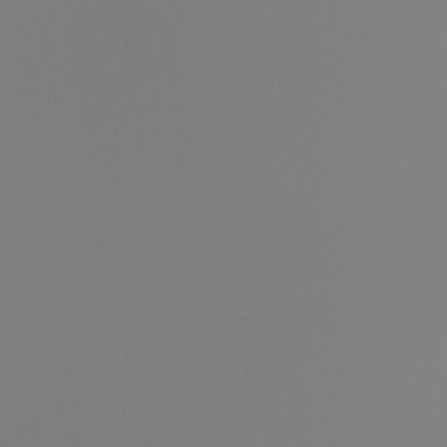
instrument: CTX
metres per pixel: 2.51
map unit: Nhu
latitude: -6.2739
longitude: -95.1970
